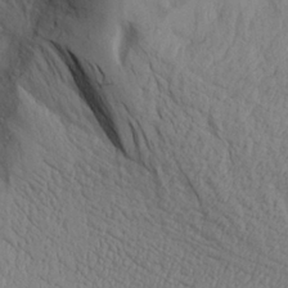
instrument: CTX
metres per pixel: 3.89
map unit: Aa
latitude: 27.6883
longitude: -132.0444
